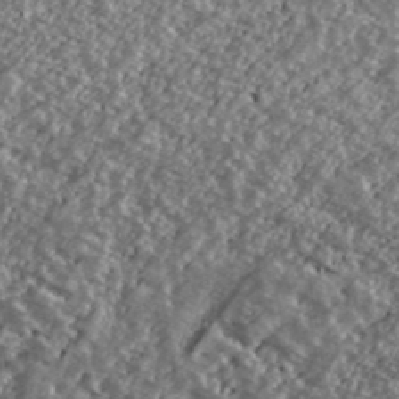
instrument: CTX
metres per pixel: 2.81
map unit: Ave
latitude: 40.0822
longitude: -111.3482
